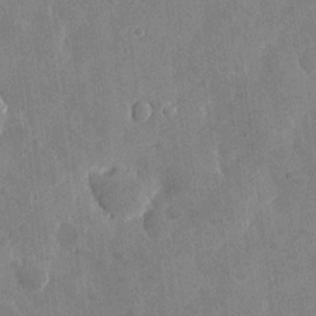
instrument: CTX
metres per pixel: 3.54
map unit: eHh
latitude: 4.2711
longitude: -71.7261
